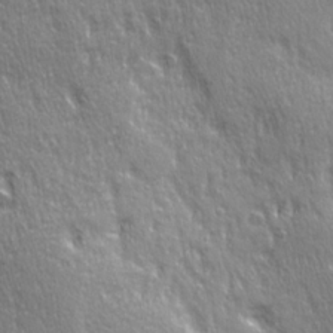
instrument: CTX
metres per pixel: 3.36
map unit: Ave
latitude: 21.6127
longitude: -135.5182
